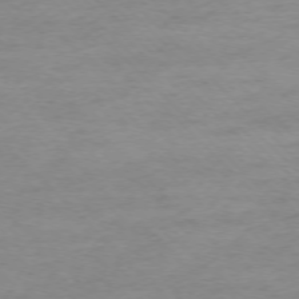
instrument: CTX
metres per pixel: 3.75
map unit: Ap
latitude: -75.8990
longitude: -77.6127
